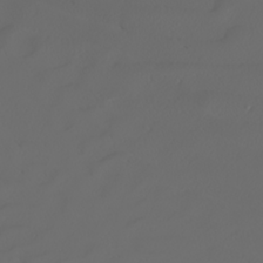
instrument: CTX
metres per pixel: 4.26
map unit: Nhu
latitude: -5.7099
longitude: -93.0836
